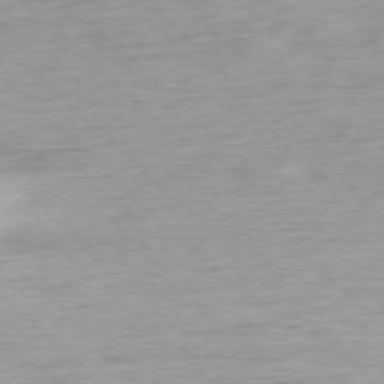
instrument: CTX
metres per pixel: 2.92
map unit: Ap
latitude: -78.3306
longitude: -72.2901
